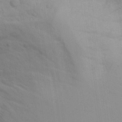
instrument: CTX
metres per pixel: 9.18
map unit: Aa
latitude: 25.5749
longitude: -131.4616
